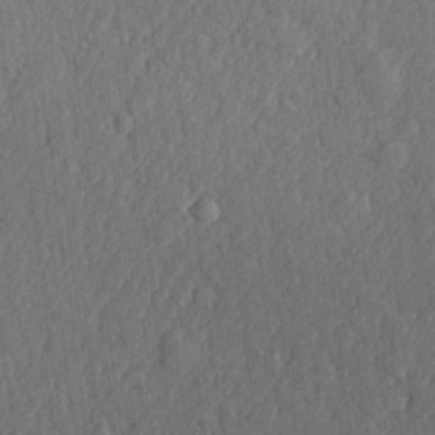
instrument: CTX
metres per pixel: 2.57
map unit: lHvf
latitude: 23.0647
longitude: 142.7652
